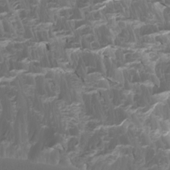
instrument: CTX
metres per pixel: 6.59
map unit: Htu
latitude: -5.6533
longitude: -73.8206
